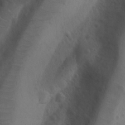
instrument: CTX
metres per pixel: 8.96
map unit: Ave
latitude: -9.0297
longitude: -121.3104
